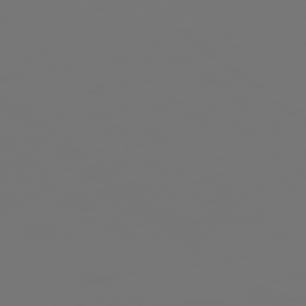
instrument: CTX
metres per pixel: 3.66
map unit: Ap
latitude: -78.7274
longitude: -60.4790
